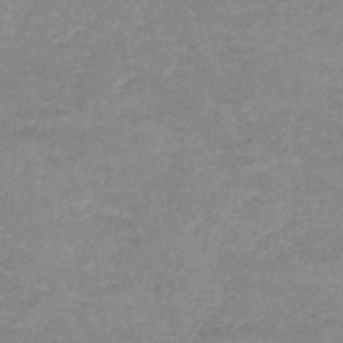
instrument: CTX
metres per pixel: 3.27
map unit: lHb
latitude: -36.2928
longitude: 73.1242
